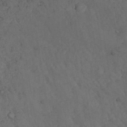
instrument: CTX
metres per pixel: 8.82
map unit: Nhu
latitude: 22.4034
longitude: -67.0836
